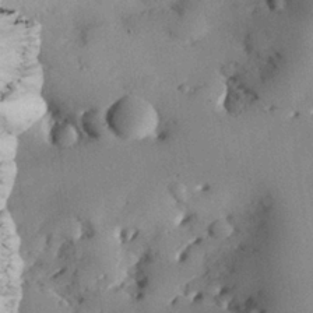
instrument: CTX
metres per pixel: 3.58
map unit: Nhu
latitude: 27.5749
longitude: -71.7638
